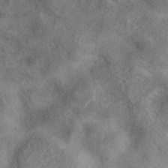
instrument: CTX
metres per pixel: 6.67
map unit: eAb
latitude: 39.0458
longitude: 112.8786
